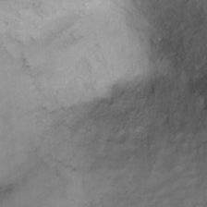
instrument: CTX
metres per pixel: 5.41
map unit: Ht
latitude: 5.8772
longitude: -30.4034
